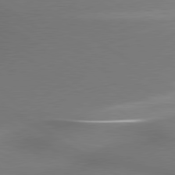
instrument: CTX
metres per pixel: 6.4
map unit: lApd
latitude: 79.5938
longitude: 178.4062
